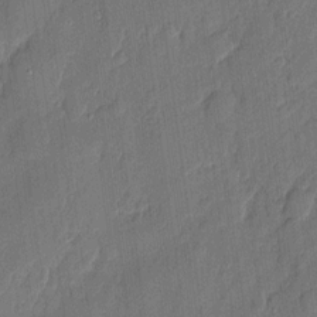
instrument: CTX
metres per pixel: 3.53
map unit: eHh
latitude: 6.1389
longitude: -73.9339
